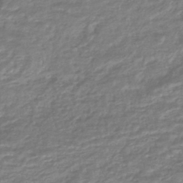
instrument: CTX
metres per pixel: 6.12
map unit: HNhu
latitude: -45.4643
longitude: 96.5385
